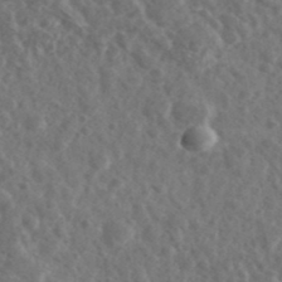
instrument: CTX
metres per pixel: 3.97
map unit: Ave
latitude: 38.9136
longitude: -106.6679
